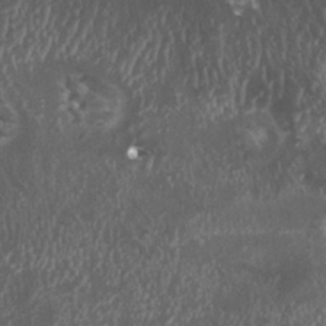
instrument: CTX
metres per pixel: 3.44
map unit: HNhu
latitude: 2.5168
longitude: 3.3887
